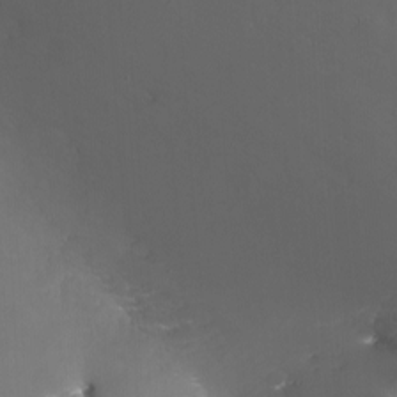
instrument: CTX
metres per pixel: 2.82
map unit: Nhu
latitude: -11.7478
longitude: -47.5938
